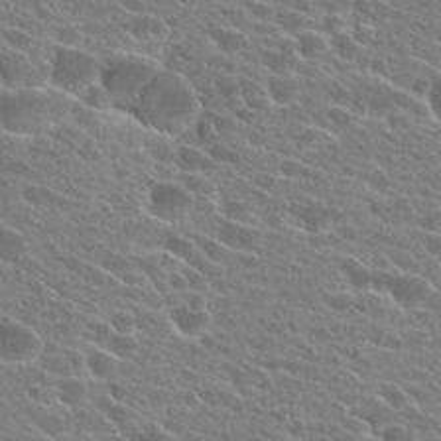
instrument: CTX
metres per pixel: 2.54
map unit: Hto
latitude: 24.3845
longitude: -41.0647
